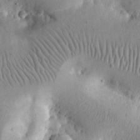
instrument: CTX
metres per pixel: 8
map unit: eHh
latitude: 24.3656
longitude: -66.6868
